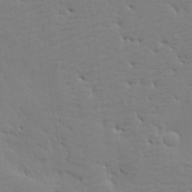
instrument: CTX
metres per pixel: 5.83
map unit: Aa
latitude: 15.5372
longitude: -141.1781
